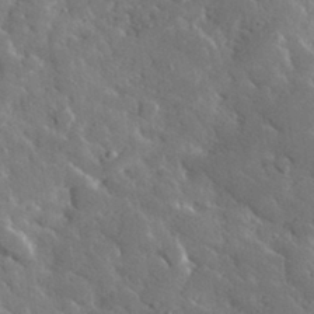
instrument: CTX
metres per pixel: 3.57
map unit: lHvf
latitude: 33.3860
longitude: -84.9703
